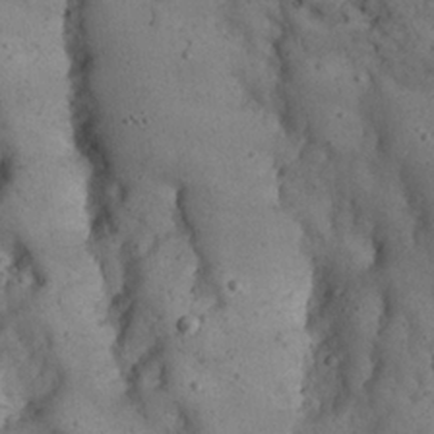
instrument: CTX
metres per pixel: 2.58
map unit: Nhu
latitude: 22.4223
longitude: -67.4426
